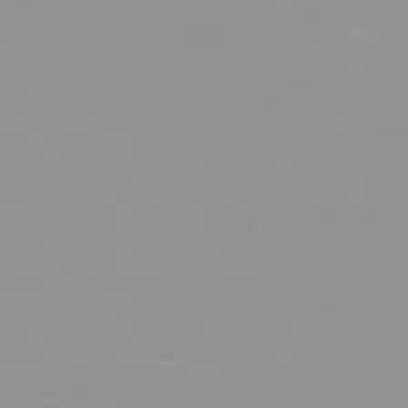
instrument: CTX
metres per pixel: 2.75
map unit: Hpe
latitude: 77.5938
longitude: -165.3671
